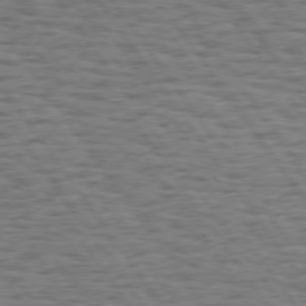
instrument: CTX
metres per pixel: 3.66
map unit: Hpe
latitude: 74.6679
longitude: -134.4601
